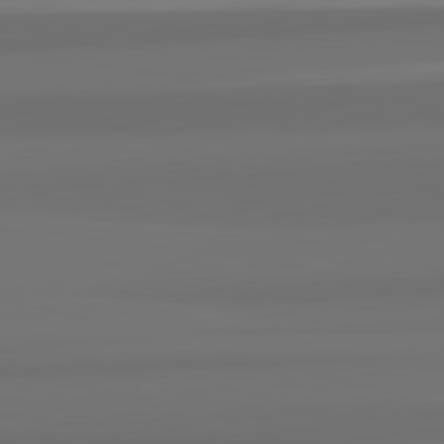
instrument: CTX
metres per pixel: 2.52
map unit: lApd
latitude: 82.8191
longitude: 165.1054
